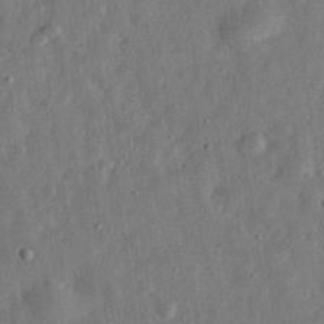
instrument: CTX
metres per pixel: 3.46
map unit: eHh
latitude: 31.3860
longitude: -76.1011
